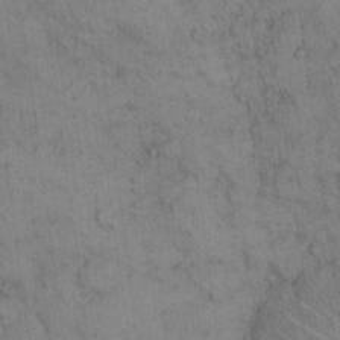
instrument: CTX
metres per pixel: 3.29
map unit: eHh
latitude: 14.7625
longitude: -62.9325
